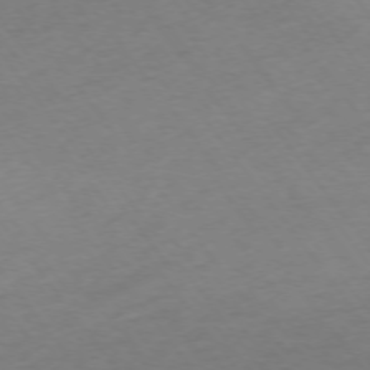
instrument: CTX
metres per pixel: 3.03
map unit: Ap
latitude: -74.9542
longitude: -67.3859
